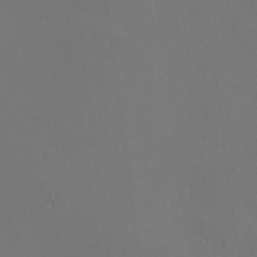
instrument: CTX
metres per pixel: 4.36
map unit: Hto
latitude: -3.7477
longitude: -35.9150
